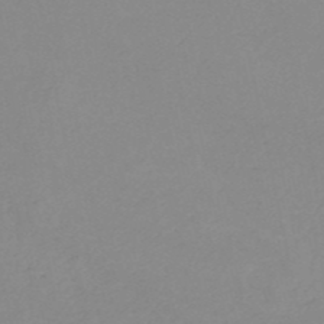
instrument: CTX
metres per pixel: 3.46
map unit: HNb
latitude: -52.3495
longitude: -51.4993
